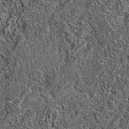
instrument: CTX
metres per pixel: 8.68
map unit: eAb
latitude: 37.1592
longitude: 106.8597
